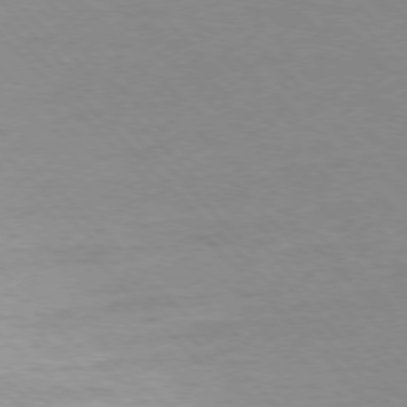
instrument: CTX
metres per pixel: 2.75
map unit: Ap
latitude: -77.3132
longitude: -92.9702
